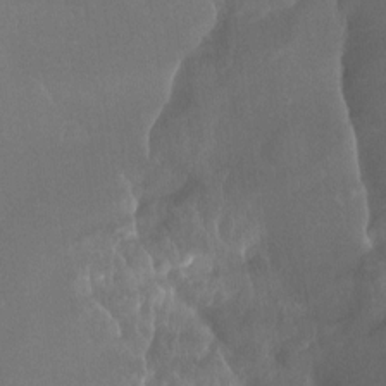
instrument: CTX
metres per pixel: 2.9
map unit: Ht
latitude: -15.0487
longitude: -53.8395
